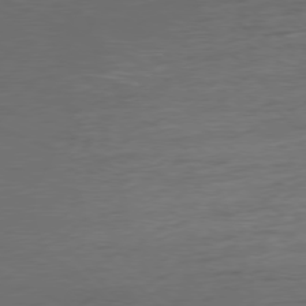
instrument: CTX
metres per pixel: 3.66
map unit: Ap
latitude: -77.9556
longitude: -72.4979
